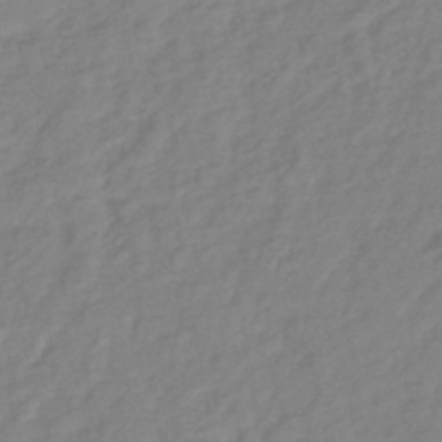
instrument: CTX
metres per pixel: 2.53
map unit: lHb
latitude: -41.4643
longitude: 75.6722
